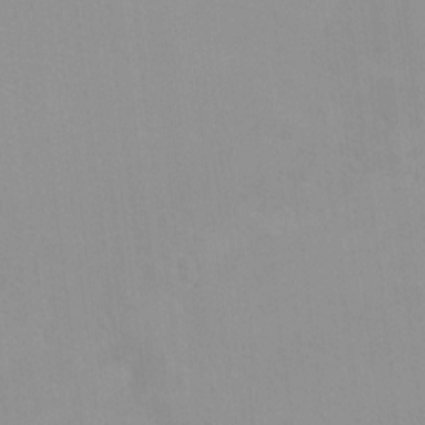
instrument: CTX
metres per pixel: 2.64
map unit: HNhu
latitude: 5.7072
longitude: 8.5196
